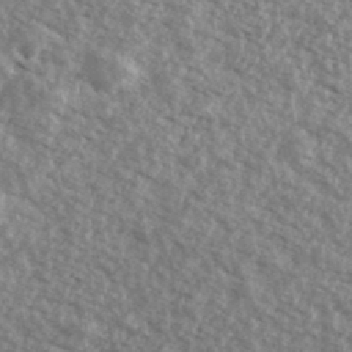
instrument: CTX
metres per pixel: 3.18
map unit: Ave
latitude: 39.6127
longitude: -111.1025
